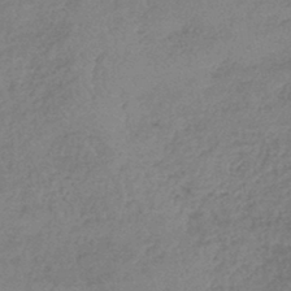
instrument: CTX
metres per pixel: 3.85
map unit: lHb
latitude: -44.7085
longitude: 71.5777
